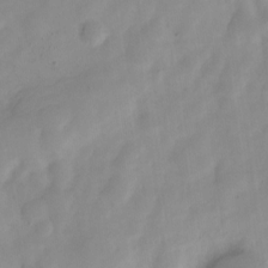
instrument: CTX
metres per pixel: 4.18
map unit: Nve
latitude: -21.8800
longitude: 107.8234
